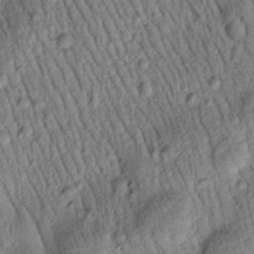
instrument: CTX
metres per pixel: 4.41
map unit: Htu
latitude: -1.6344
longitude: 173.7100
